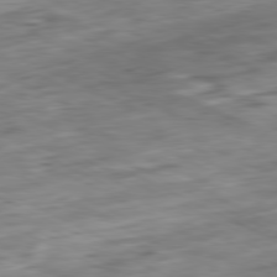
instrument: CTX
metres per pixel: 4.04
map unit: Ap
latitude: -81.1242
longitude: -82.7246
